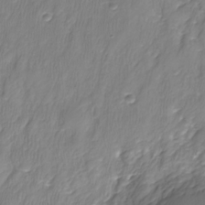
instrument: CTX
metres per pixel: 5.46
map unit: Nhe
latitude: -36.8974
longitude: -113.4426
